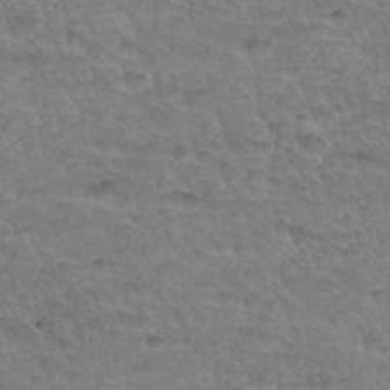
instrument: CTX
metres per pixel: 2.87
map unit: Hto
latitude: 34.5545
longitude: -46.6302
